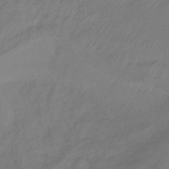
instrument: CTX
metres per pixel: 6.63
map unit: lHb
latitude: -43.2375
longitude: 81.6722
